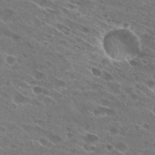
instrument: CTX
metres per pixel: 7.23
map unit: Hto
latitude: 28.8191
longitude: -44.1766
